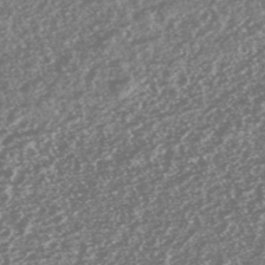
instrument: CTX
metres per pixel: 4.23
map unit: HNhu
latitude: -47.1620
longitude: 31.3509
